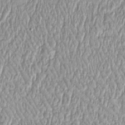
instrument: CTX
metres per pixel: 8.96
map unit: Htu
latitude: -4.3306
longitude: 158.7274
